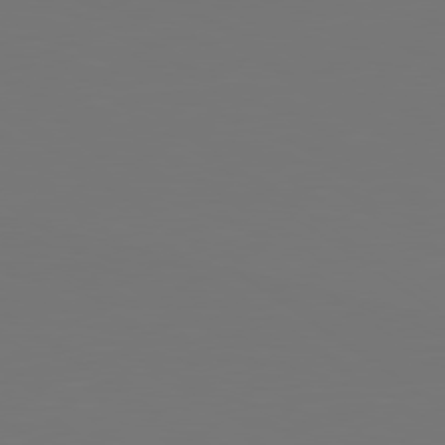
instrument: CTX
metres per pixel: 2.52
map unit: lApd
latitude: 79.2537
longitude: -175.9528
